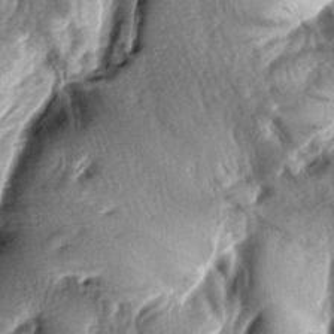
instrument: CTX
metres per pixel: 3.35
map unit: lAa
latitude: -7.3320
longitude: -127.1592
